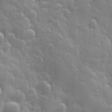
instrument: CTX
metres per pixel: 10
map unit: Ave
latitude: 12.8758
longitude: -104.1200
